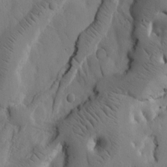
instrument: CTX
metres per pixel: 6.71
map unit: Htu
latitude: -3.1242
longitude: 168.7274
